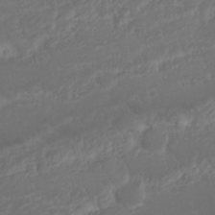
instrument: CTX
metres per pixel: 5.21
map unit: Nhu
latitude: 22.8191
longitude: -63.1970
